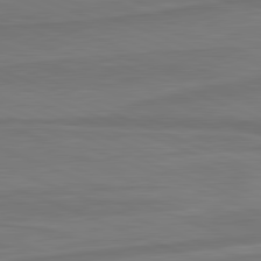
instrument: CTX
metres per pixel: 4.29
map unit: lApd
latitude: 81.8772
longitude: 168.1983
